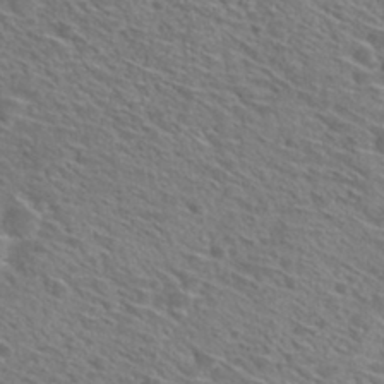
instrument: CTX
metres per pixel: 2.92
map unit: Hto
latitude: 30.0444
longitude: -47.0270
